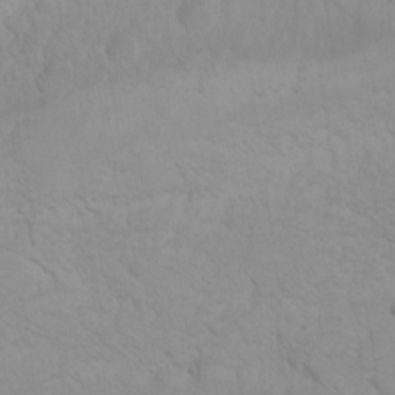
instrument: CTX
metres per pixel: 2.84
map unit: Nhu
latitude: -4.7463
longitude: -81.9717
